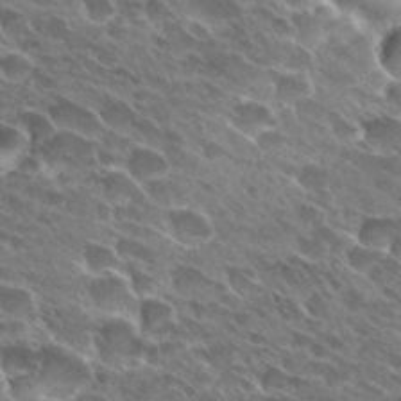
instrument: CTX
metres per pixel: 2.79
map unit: Hto
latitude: 27.9339
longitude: -41.5182
